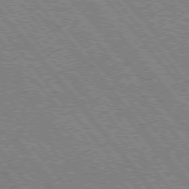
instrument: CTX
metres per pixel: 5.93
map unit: Hpe
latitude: 75.2348
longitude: -150.4790
